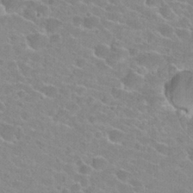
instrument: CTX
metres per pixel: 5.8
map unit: Hto
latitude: 23.8016
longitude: -43.8583
